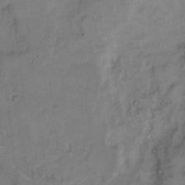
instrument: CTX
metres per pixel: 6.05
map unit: Hto
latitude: 7.5938
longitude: -61.9717
